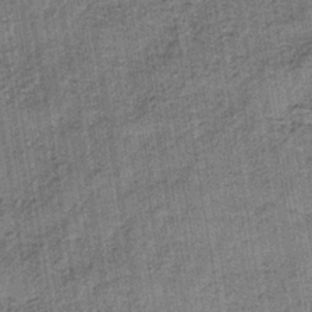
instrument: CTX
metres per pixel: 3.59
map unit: lHb
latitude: -38.6708
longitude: 60.4440
